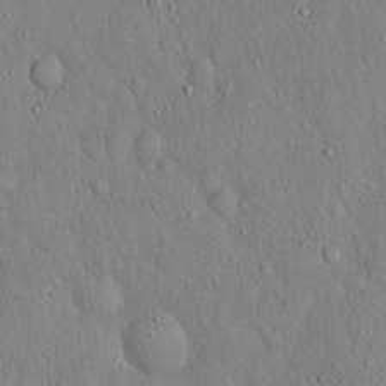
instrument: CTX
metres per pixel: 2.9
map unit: Hto
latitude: 17.3293
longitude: -58.3845
